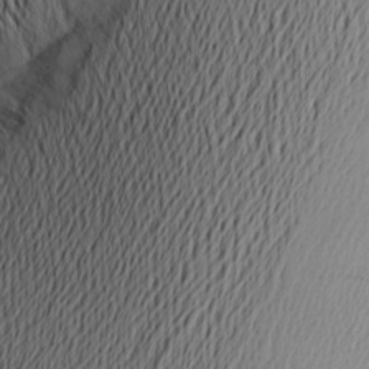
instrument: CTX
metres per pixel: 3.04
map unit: Aa
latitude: 20.3090
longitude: -145.3670
